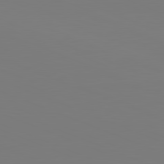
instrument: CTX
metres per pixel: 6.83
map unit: lApd
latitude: 81.9339
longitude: 146.5573
